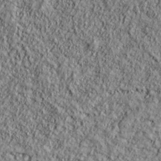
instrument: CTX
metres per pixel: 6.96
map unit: lHvf
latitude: 38.4601
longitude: -91.6694
